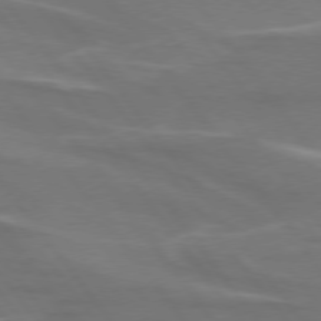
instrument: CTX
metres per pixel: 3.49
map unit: lApd
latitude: 75.3104
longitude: -62.4223
